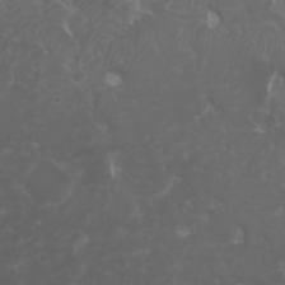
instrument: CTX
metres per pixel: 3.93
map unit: Nhu
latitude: -5.6722
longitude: -79.5182
